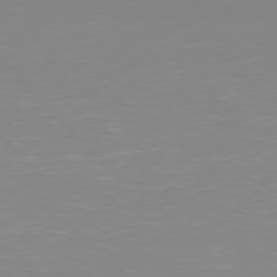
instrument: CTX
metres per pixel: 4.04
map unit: Hpe
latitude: 77.7449
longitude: -161.7260
